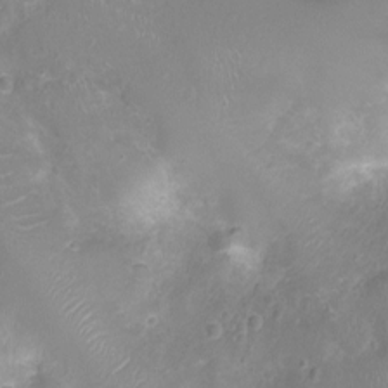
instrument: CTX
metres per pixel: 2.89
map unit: Ht
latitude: -6.0850
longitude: -19.4237
